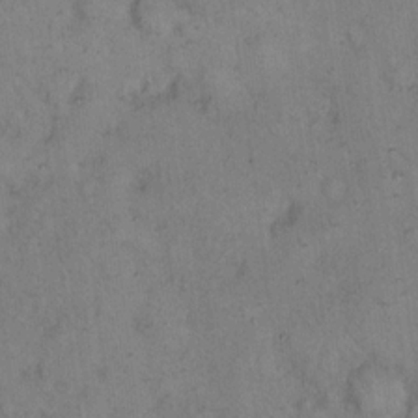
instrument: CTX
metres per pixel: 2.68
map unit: eHh
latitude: 14.8947
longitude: -63.9150
